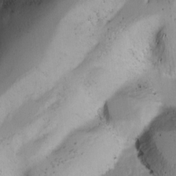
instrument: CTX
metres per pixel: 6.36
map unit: Ave
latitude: 8.7057
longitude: -105.2348
